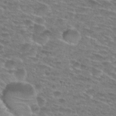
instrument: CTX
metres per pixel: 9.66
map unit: Hto
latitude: 28.8002
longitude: -47.6883
